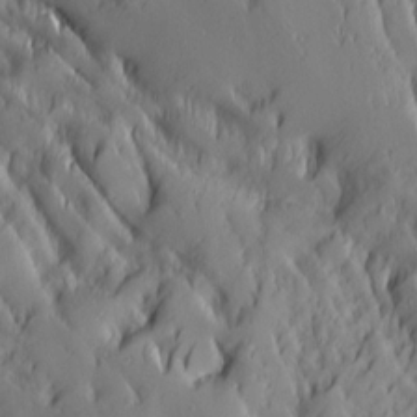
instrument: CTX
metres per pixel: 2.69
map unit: Ave
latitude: 14.1011
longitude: -132.1011
